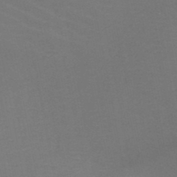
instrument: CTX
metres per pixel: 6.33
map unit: HNb
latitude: -48.9542
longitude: -45.9528
